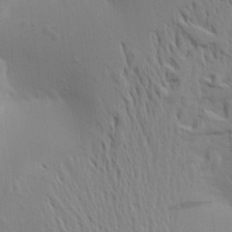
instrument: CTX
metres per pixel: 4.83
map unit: Aa
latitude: 16.8758
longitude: -147.7450
